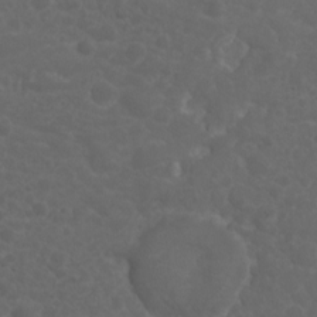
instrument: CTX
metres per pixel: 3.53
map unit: eHh
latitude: 0.7624
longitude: -56.3656
